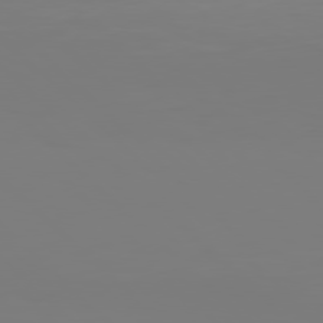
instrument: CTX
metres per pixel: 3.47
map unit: Hpe
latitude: 77.5371
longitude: -136.8758
